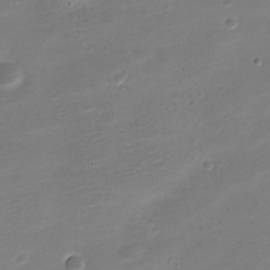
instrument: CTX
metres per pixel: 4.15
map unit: Nve
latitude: -21.5777
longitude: 105.2943
